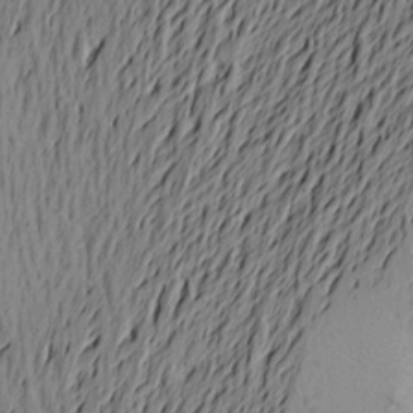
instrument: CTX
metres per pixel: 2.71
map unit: Aa
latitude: 22.5924
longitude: -148.9136
